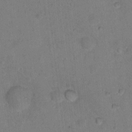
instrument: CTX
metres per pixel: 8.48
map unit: Nhu
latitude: 14.1578
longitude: -36.8569
